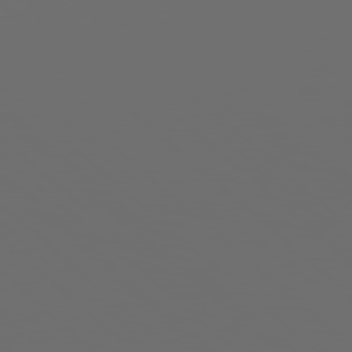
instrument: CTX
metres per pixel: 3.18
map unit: Hpe
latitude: 78.0633
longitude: -177.3859
